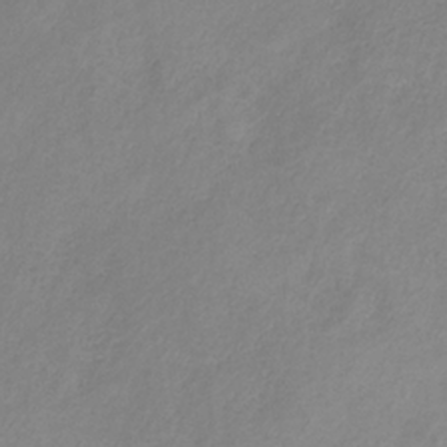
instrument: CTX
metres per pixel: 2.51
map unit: HNb
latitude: -31.4643
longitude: 62.8030
